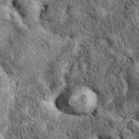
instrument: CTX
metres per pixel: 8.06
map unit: eAb
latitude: 39.4048
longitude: 110.6707
